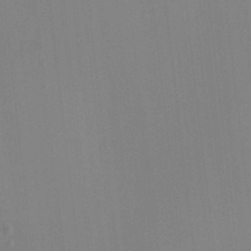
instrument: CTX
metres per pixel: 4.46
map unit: HNhu
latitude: 6.8569
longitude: 1.8045
